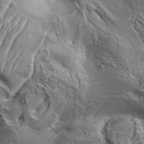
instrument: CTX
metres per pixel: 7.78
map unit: Aa
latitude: 34.3089
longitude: -135.1781
